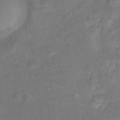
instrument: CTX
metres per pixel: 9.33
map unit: Ht
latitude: 14.3468
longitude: -40.3467
